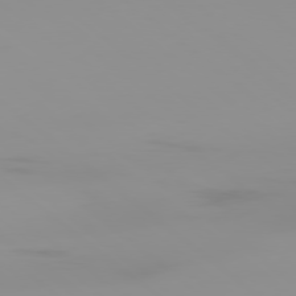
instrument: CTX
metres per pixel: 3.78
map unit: Ap
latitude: -79.1809
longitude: -71.4048
